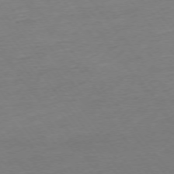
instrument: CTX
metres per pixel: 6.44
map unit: Ap
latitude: -75.1998
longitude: -83.0269
